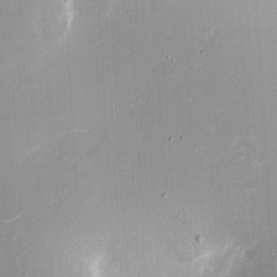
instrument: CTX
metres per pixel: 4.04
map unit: eHh
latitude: 4.4979
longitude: -68.8947
